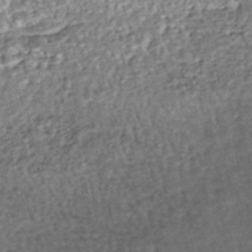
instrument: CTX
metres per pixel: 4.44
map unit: HNhu
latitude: -48.7086
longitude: 102.7274
